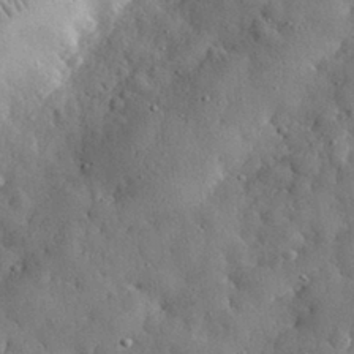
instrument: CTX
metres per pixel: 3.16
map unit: eHh
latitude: 30.7247
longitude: -73.4049
